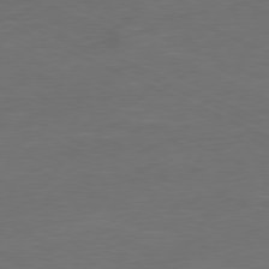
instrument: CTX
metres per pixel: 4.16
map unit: Ap
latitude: -80.2362
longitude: -92.3845
